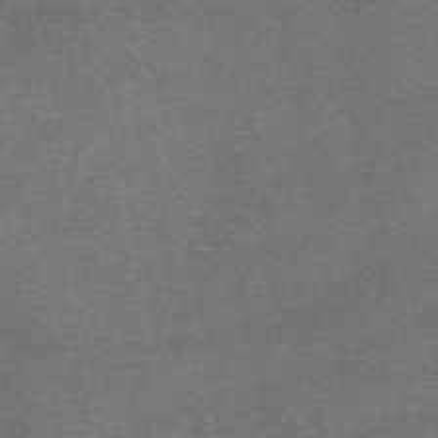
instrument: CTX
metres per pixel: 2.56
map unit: eAb
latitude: 47.4805
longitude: 104.3495
